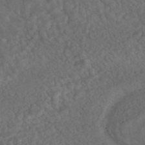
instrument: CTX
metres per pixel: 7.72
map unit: HNhu
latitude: -45.6533
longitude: 106.7841
